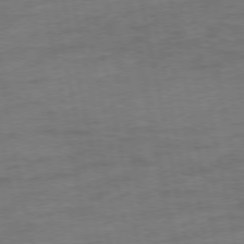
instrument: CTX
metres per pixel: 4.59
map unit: Ap
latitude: -75.1054
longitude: -74.5546
